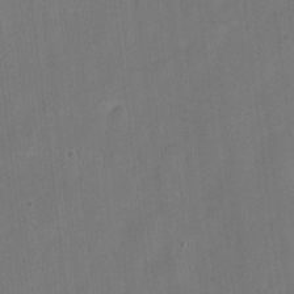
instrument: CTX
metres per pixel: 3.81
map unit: eHh
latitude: 4.8758
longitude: -66.1199
